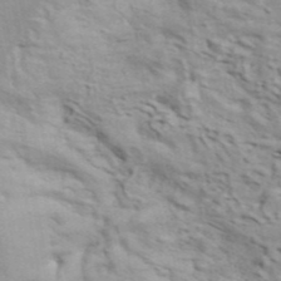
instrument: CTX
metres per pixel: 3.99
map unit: ANa
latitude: 42.6868
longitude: 54.4629
